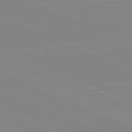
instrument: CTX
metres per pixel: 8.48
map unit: lApd
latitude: 81.7450
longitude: -156.4978
